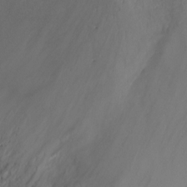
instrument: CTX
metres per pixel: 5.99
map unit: Ht
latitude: -7.3698
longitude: -20.6491
